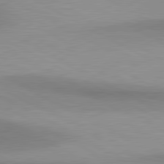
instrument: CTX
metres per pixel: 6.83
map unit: lApd
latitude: 80.8380
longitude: 158.1794
